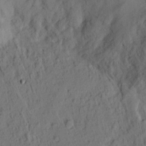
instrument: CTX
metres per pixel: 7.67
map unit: Ht
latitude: 7.8394
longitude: -76.1011
